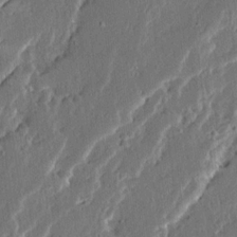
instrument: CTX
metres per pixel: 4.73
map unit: Ave
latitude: 14.2334
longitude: -137.1403
